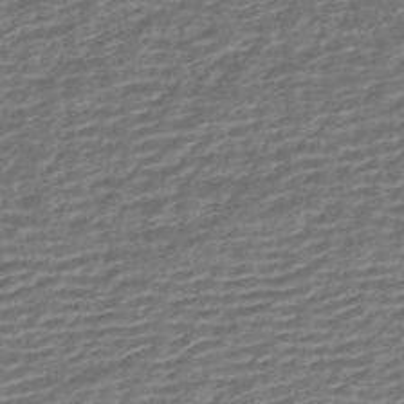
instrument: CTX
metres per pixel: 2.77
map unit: HNhu
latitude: -43.4076
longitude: 104.9352
